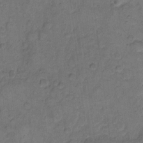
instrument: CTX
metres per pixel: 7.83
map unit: eHh
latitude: 11.1781
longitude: -63.4805
